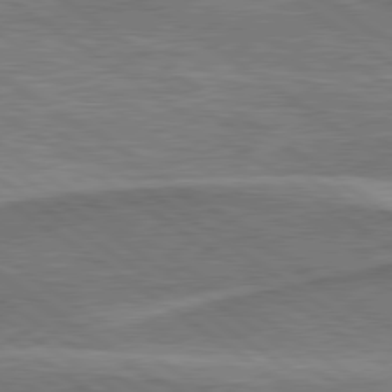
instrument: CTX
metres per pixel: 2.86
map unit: lApd
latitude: 79.7072
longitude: 171.5210
